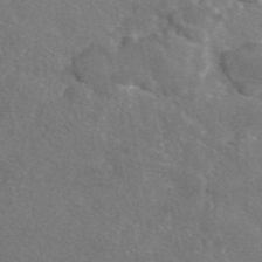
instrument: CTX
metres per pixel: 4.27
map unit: eAb
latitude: 46.8569
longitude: 110.3684
